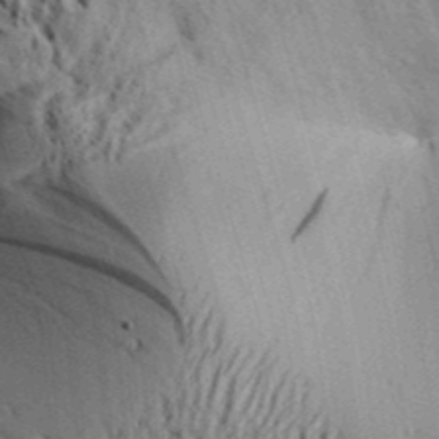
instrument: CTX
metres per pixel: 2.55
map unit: Aa
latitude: 31.8206
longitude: -137.3482
